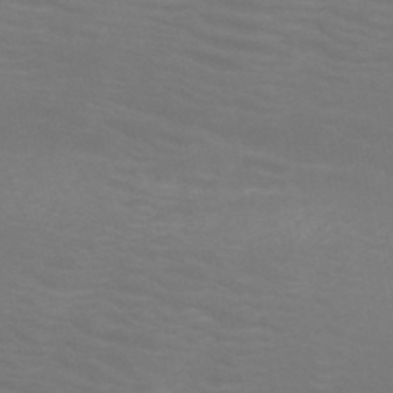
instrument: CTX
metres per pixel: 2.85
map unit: HNb
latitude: -49.8045
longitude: -50.6868
